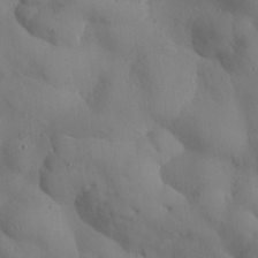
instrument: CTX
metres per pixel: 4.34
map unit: Nhu
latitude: 27.7450
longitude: -72.7058
